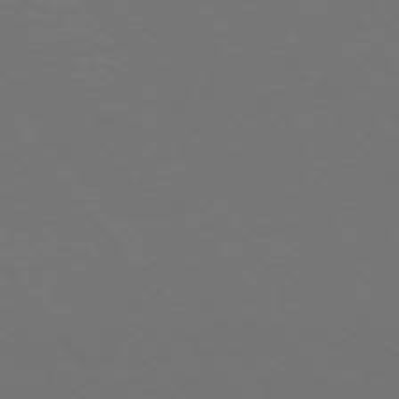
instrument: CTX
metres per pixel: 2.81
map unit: Ap
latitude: -75.1620
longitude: -76.5923
